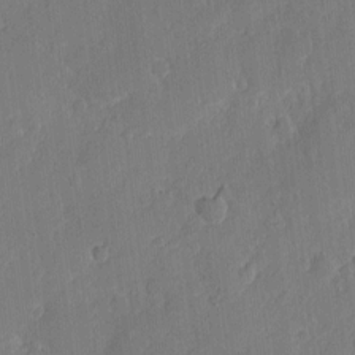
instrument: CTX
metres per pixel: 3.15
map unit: eHh
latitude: 3.8394
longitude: -73.0837
